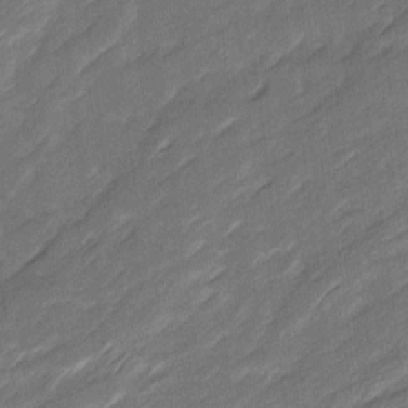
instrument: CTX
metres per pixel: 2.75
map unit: Ave
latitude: 16.2523
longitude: -136.2523
